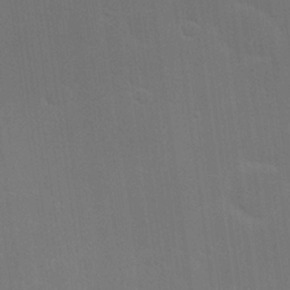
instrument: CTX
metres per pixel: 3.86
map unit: Nhu
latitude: 23.8772
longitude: -71.3670
